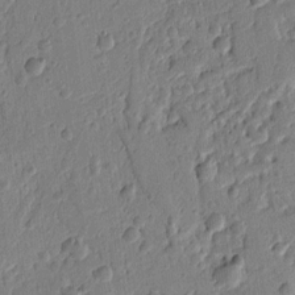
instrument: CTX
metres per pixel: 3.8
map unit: Ht
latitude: 8.6869
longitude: -77.6882
